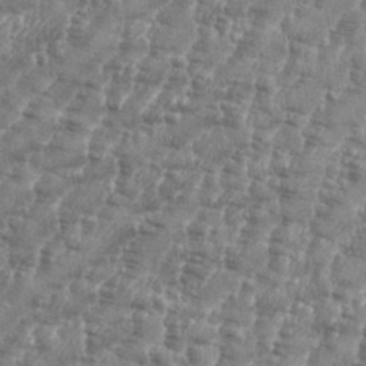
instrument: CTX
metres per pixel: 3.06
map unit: eHh
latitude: 35.3859
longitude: -136.3090
